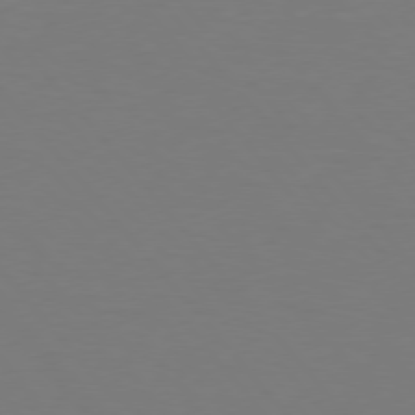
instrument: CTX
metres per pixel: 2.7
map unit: Hpe
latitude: 75.9339
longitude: -132.6491
